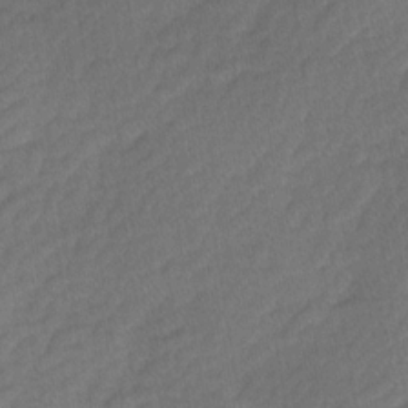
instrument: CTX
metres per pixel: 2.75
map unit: Ave
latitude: -0.7086
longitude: -113.6883
